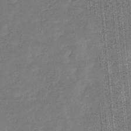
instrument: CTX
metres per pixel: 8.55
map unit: eHb
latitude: -31.4265
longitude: 73.3887
